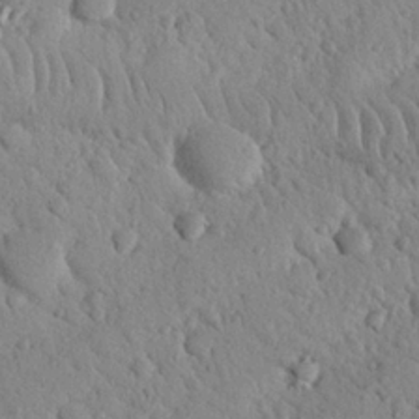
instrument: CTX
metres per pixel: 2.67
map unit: Nhu
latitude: 22.1578
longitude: -76.4223
